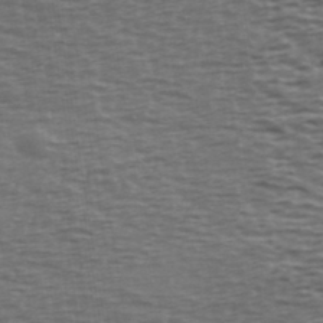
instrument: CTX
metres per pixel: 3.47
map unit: Ave
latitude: 39.8961
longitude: -113.1403
